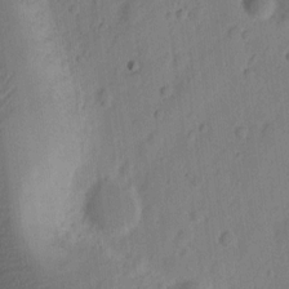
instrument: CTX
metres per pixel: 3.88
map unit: Ht
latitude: 10.3467
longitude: -74.3656
